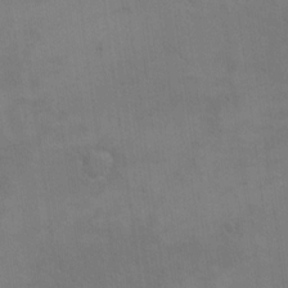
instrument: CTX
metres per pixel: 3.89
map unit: eHh
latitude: 17.9528
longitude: -66.3845
